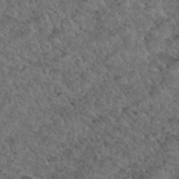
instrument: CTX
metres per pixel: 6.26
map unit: Hto
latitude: 35.0647
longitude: -49.4237
